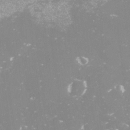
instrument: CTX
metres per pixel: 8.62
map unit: Nve
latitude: -17.9367
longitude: -59.1781
